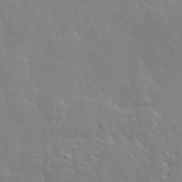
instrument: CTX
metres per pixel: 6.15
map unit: lHvf
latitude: 33.2348
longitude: -91.4237
